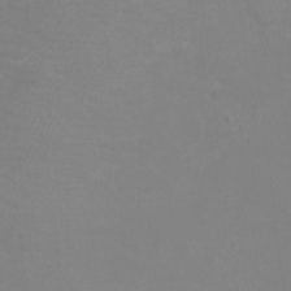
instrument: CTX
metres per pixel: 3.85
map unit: eHh
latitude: -2.9919
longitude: -74.9514
